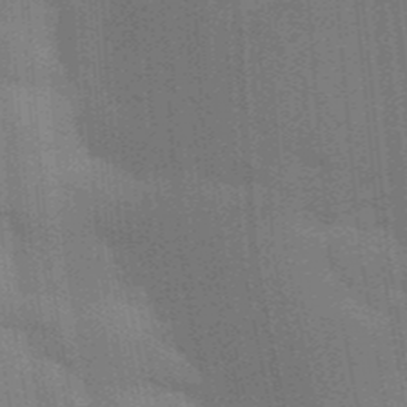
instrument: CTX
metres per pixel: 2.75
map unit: Aa
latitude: 33.4049
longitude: -143.3671
